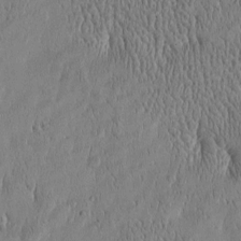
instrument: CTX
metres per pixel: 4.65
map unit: Htu
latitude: -5.0486
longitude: 175.0108
